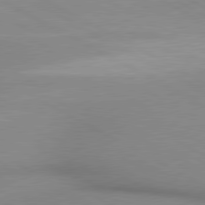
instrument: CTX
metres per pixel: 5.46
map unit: lApd
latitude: 80.3656
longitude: 134.8219
